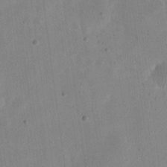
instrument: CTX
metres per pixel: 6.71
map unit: eHh
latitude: 20.8758
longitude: -70.1389
